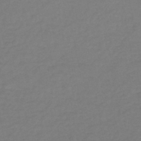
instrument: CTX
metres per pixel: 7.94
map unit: HNb
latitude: -46.5951
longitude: -35.5560
